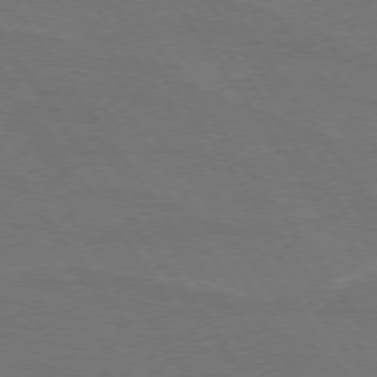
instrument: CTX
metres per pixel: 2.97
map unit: lApd
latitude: 74.7813
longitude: -56.6679
